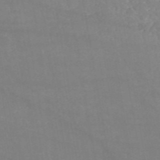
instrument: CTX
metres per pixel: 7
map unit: HNb
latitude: -54.1606
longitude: -34.6679
